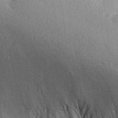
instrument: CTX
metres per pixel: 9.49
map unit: Aa
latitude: 29.5938
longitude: -136.3279
